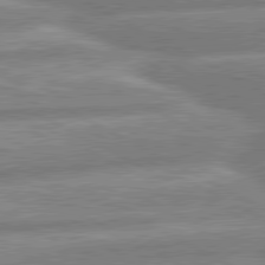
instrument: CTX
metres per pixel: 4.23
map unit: lApd
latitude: 80.5735
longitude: -167.1214
